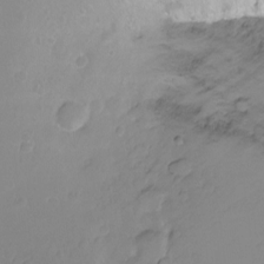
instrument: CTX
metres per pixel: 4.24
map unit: Ht
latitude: -8.5574
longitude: -36.1389
